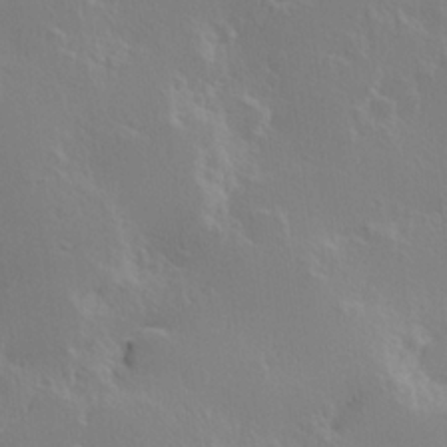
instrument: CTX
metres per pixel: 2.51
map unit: Hve
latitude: 23.4237
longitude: 145.6533
